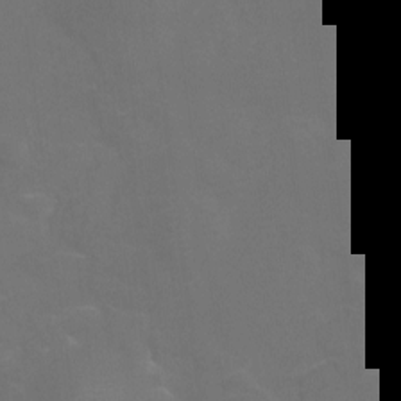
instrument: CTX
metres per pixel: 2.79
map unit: Nhu
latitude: -11.6533
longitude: -34.3656
